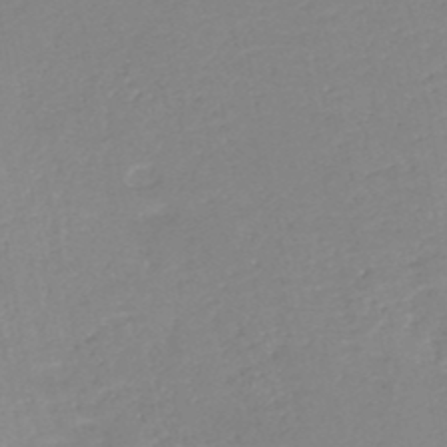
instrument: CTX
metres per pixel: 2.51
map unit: HNb
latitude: -49.5210
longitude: -44.3656
